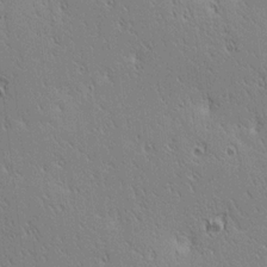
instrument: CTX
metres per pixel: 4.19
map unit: lAa
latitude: 12.9136
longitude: -107.8583
